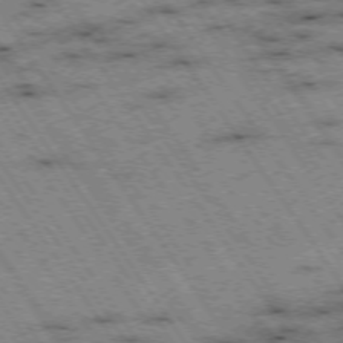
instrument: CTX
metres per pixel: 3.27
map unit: Hpe
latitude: -74.5763
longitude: 1.4644
